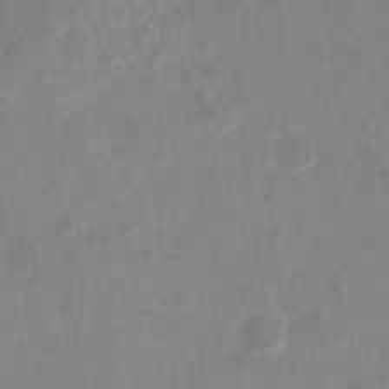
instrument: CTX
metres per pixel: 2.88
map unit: Ht
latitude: -13.9556
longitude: -57.7638
